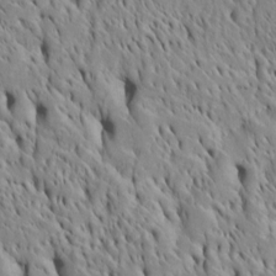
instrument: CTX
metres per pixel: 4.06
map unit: Htu
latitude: -4.6329
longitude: 152.2739
